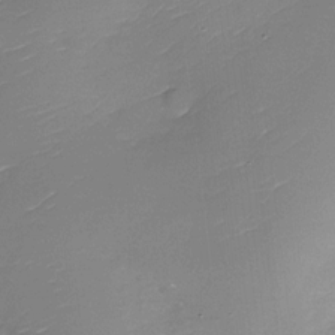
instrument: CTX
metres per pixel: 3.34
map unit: Nhu
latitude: -29.9178
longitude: -73.4994
